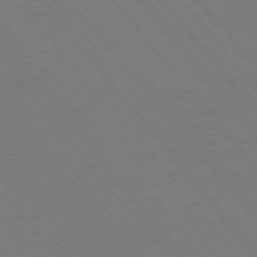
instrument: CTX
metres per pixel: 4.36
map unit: Hpe
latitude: -76.0472
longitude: -13.6127
